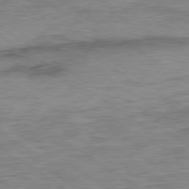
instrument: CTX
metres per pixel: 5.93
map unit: Ap
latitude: -79.8611
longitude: -49.0458
